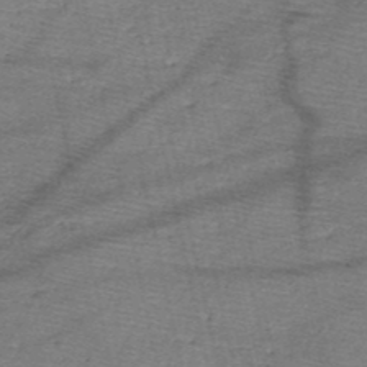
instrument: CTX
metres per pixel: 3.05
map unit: HNb
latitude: -49.7100
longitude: -41.3103
